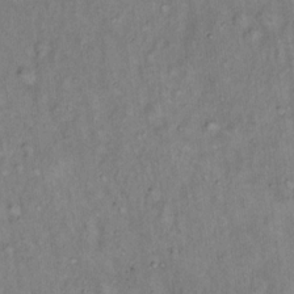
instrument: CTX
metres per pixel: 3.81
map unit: Hto
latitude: 14.5168
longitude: -59.0836
